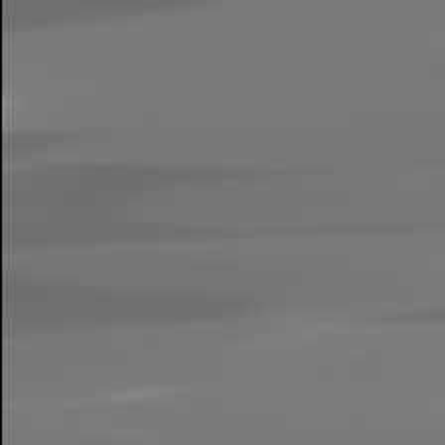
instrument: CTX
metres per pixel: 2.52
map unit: lApd
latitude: 81.9528
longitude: -145.9906
